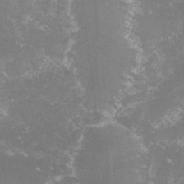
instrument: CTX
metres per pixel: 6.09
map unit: lHvf
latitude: -15.2376
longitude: -100.7813
